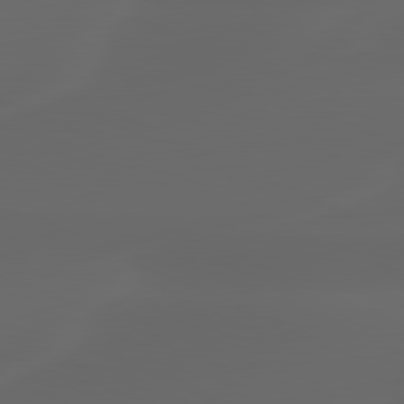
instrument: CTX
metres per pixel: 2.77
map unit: lApd
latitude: 80.3656
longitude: -117.2348
